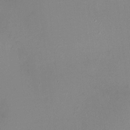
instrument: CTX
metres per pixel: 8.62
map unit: HNhu
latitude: 5.7072
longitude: 9.2943
